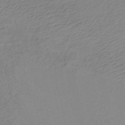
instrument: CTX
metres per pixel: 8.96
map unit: lHb
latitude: -36.6896
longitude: 72.5951
